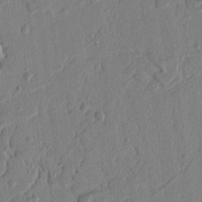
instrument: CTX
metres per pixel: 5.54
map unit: Ht
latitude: 8.8191
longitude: -77.6882
